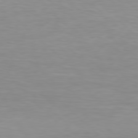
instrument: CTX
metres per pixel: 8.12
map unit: Hpe
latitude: 77.8772
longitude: -173.4993
